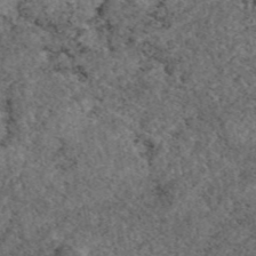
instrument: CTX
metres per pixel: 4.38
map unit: eAb
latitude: 45.6694
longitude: 113.0676
